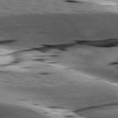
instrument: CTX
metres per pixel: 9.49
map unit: lApd
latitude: 76.6490
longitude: -60.8569
